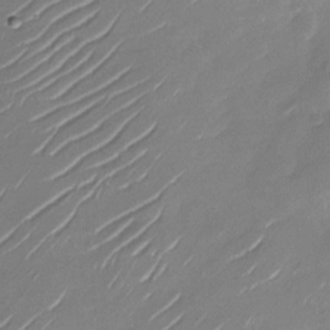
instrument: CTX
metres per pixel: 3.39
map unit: Nhu
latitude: -27.9556
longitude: -74.0633
